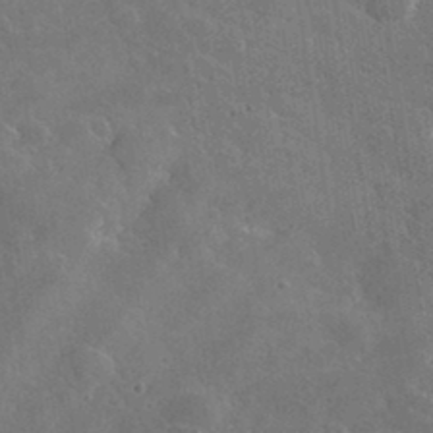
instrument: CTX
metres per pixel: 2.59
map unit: lHvf
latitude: 36.7246
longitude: -90.4223
